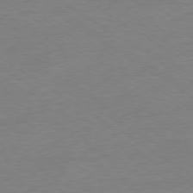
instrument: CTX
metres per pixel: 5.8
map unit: Ap
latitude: -78.4440
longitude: -58.5168
